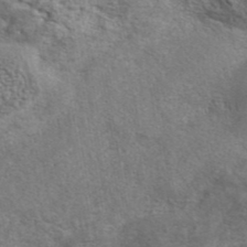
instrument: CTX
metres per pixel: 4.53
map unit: eAb
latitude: 42.1578
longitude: 104.1794
